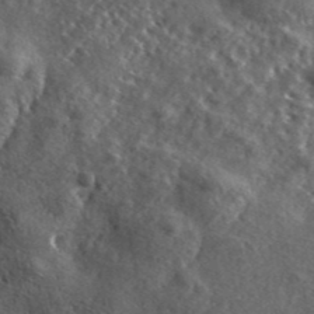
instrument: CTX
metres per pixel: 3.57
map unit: lHvf
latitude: 41.8205
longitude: -88.5924
